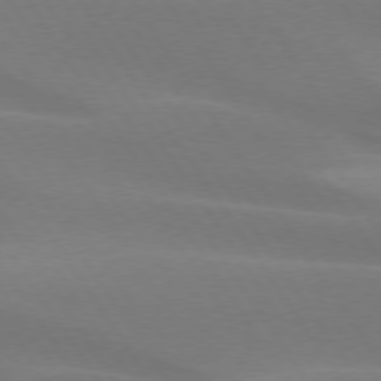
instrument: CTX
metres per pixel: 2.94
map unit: lApd
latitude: 75.1592
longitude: -66.6679
